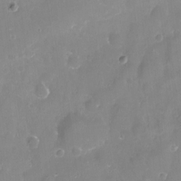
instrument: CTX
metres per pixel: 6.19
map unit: Nve
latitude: -17.4455
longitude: -58.7813
